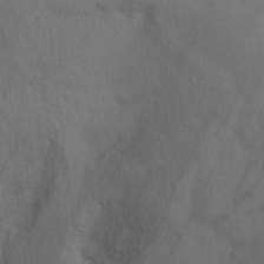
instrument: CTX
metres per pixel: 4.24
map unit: Ht
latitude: 7.9906
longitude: -37.5938
